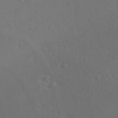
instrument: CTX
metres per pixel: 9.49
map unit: lAvf
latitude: -9.4832
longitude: -121.2726
